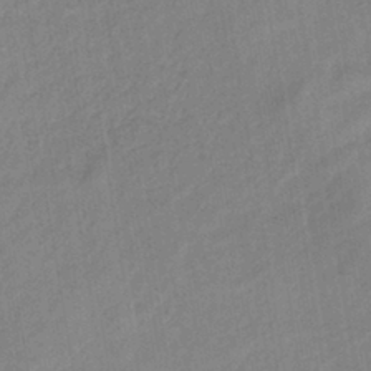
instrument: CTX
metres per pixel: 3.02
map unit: lHb
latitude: -40.9353
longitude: 67.6722
